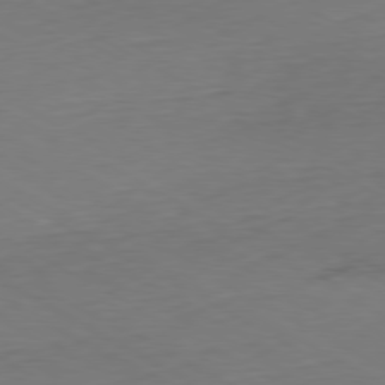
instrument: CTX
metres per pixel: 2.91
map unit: Ap
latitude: -79.5777
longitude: -57.0458
